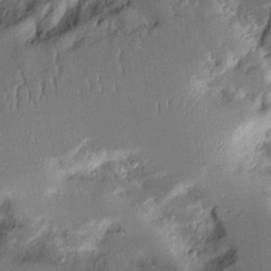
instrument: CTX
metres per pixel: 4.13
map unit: Aa
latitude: 12.0255
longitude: -126.1200
